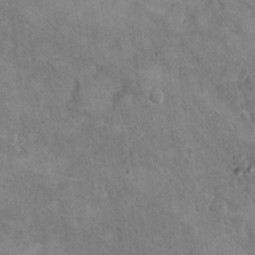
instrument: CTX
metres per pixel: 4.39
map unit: Hto
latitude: 10.0444
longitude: -36.1011
